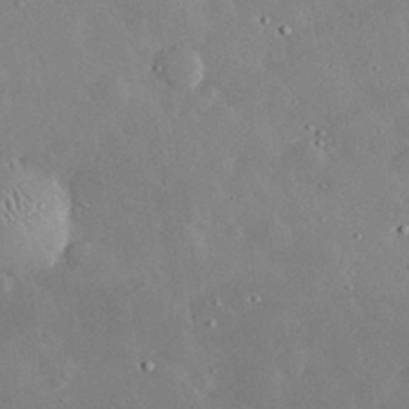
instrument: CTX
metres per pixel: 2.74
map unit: lHvf
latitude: 32.7624
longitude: -85.2159
